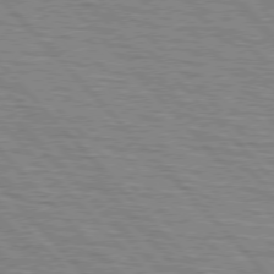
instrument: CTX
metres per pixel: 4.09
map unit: lApd
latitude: 76.7246
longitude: -72.7625
